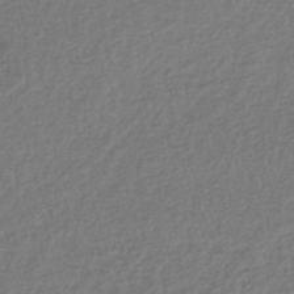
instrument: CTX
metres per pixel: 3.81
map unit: lHb
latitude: -38.5574
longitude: 70.5385
